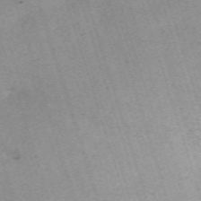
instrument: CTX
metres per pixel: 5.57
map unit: eHh
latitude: -62.7841
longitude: 51.8800
